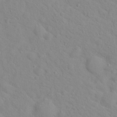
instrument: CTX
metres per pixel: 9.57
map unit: Hto
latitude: 16.9514
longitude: -36.2523
